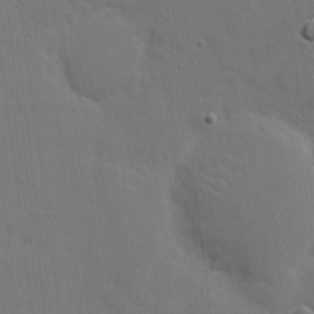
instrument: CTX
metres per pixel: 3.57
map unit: eHh
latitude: 7.2537
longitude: -67.6693
